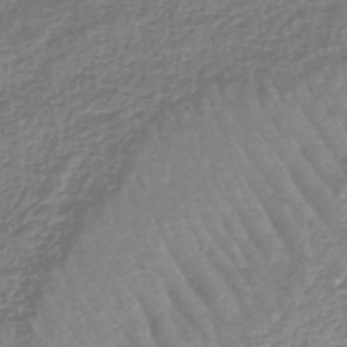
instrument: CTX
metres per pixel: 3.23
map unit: lHb
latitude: -44.7841
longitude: 73.2565
